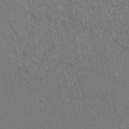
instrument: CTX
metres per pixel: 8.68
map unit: eHh
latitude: -44.1417
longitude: -29.2915
